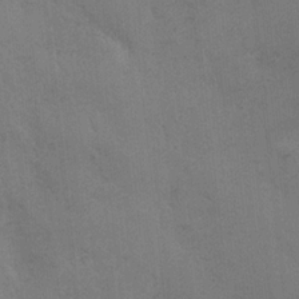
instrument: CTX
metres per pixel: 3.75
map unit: Ave
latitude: -7.3320
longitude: -120.3468
